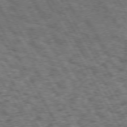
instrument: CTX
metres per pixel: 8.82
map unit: Hpe
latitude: 73.0270
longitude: -125.6505
